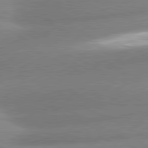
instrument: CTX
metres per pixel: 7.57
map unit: lApd
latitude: 81.0836
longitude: -163.9717
